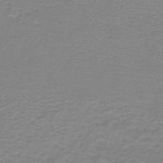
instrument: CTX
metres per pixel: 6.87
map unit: lHb
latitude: -44.0850
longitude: 56.6329
